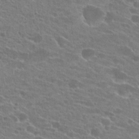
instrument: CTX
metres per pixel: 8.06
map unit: Hto
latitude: 22.0255
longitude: -38.8002
